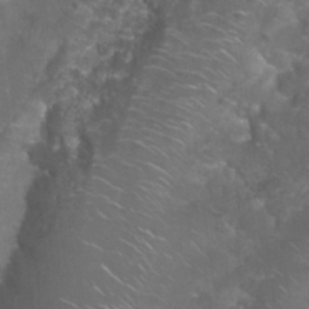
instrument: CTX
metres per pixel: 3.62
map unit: Nhu
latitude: 27.8395
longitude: -60.8947
